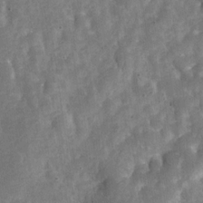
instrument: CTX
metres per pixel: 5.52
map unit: Nve
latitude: -25.5588
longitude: 107.1242
